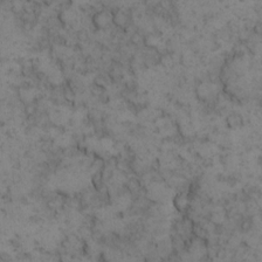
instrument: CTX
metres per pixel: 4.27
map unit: eHh
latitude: 12.4223
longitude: -63.4994
